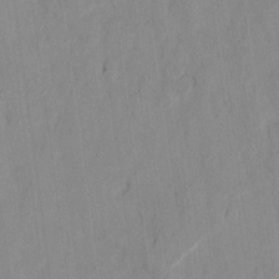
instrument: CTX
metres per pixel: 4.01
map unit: lAvf
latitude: 8.0633
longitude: 166.4818
